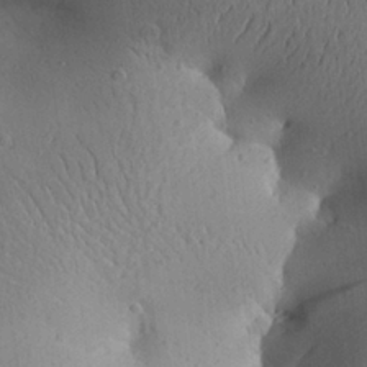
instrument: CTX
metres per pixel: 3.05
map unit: Aa
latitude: 25.1970
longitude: -143.9906
